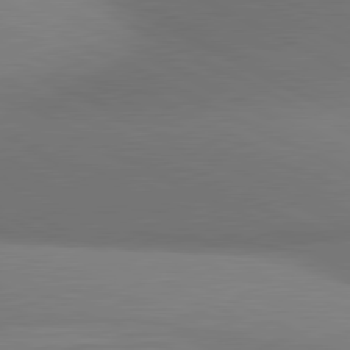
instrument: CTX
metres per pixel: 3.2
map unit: lApd
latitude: 81.1025
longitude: 135.1620
